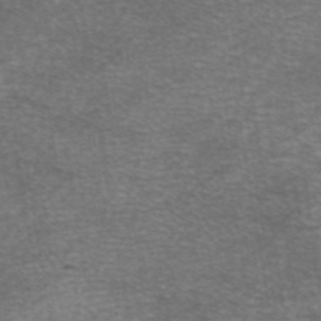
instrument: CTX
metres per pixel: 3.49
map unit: eAb
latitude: 46.0822
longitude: 103.0298
